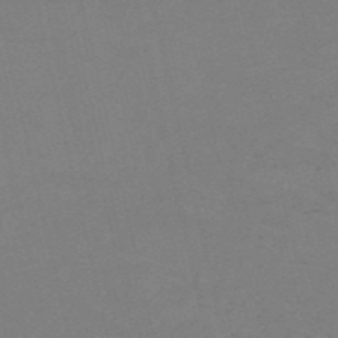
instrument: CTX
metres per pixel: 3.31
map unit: HNb
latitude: -55.6155
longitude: -41.8961
